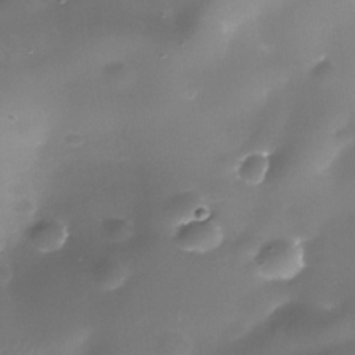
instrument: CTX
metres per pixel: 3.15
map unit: Nhe
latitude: -35.8233
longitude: -90.7624
